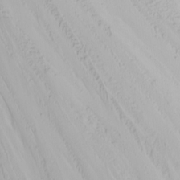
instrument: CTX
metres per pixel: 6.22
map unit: Nhu
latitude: -7.5777
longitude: -69.8583
